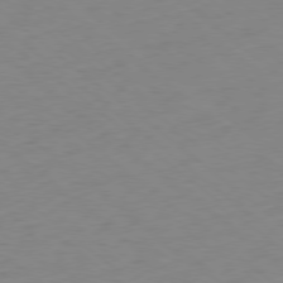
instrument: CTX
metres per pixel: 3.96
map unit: Ap
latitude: -78.8597
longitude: -56.7435
